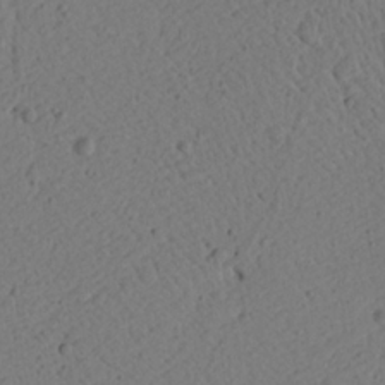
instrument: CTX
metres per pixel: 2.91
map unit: Ht
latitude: 6.7813
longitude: -77.9717
